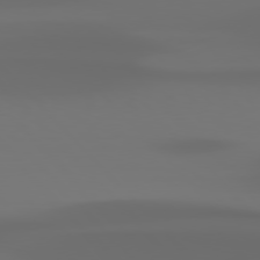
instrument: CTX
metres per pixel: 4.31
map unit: Hpe
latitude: 76.9136
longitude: -133.3104
